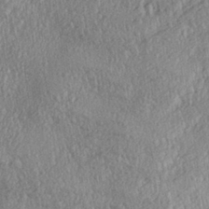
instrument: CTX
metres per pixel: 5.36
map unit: Aa
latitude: 29.6883
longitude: -137.8395
